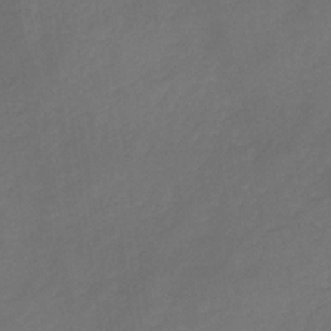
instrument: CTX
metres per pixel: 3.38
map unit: HNb
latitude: -30.7463
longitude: 63.1620
